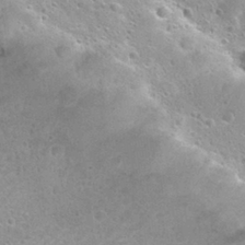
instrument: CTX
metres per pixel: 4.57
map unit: Nhu
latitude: 28.3845
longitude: -53.8584
